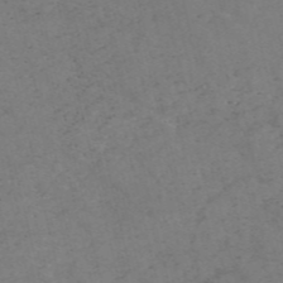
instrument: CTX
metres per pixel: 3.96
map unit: HNb
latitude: -54.8786
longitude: -47.4994
